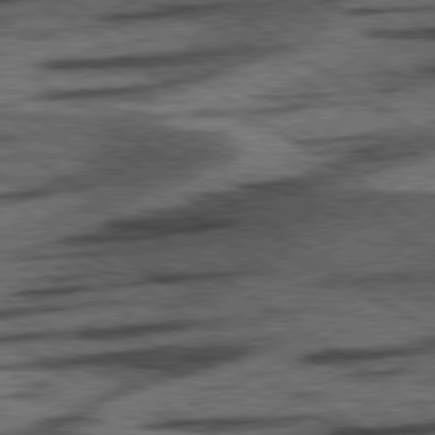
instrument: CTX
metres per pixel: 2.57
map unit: lApd
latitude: 78.3090
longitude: -54.2900
